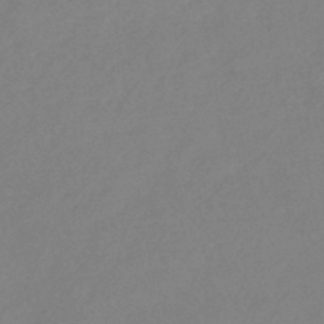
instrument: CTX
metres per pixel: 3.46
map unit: HNhu
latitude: -44.5763
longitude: 91.3132
